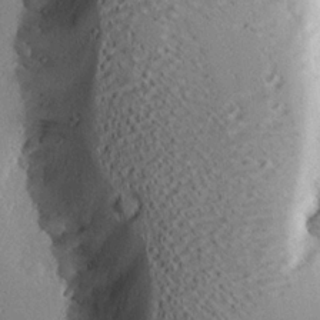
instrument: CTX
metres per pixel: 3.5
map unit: eHh
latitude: 23.0647
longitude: -90.1011
